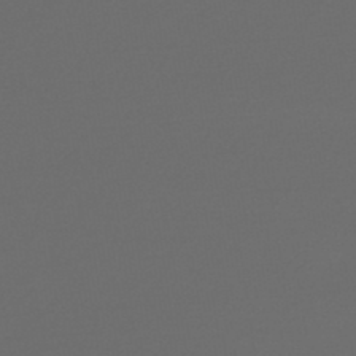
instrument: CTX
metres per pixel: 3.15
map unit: lHb
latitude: -47.1809
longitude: 63.6533
